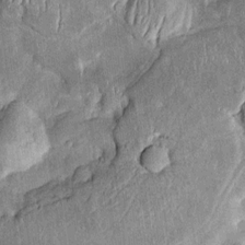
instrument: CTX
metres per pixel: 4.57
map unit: Htu
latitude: -0.3873
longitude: 149.8990
